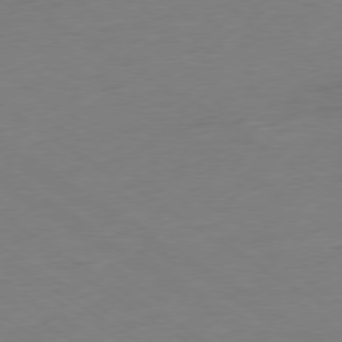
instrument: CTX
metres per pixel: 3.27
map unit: Ap
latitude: -78.3495
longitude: -58.6302
